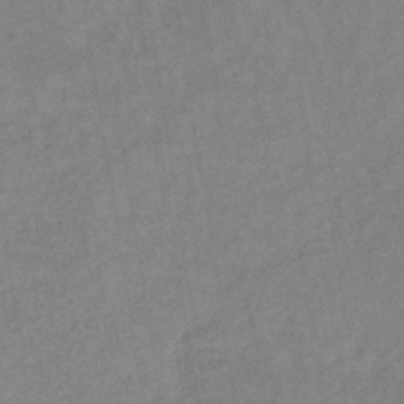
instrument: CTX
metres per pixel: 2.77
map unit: lHb
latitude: -37.3509
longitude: 72.2550
